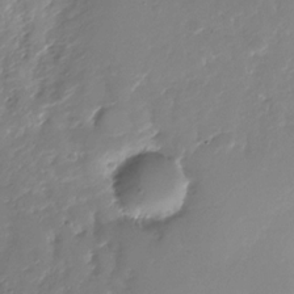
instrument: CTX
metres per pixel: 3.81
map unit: Nhu
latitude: -28.8030
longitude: -79.9717
